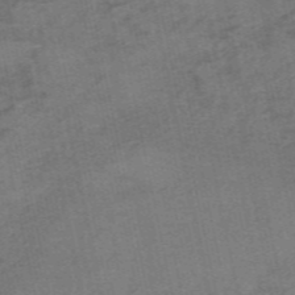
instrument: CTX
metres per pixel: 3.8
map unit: HNb
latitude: -55.8045
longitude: -46.0444
